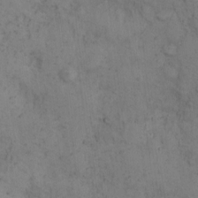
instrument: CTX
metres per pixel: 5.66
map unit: Hto
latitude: 8.1767
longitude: -59.2915
